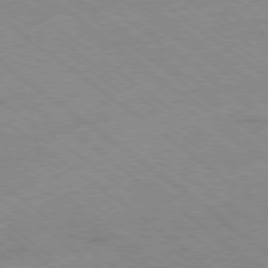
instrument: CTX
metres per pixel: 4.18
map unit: Hpe
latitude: -78.4251
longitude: -22.6490
